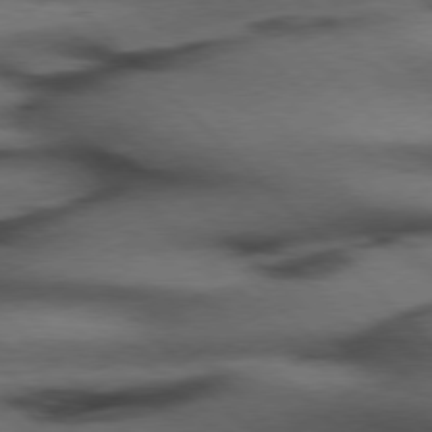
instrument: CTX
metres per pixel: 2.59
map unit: Hpe
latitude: 77.1025
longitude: -155.0269
